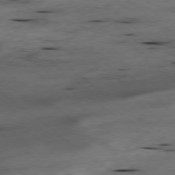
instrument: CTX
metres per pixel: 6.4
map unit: Ap
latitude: -78.8219
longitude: -90.6868
